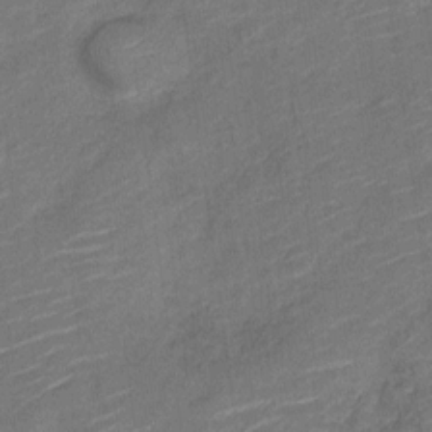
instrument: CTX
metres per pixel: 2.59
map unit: Nve
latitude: -18.9353
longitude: 108.6518
